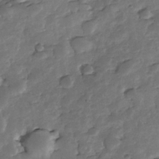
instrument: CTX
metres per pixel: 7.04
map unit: Nhe
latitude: -34.0283
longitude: -143.5749
